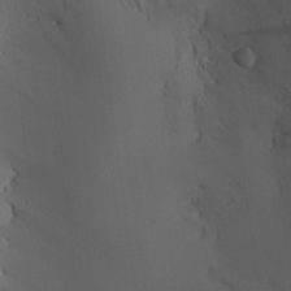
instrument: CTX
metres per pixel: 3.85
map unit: Aa
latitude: 23.5182
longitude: -127.1403
